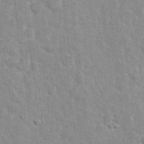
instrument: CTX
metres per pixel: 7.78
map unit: Hto
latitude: 14.2145
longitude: -34.0255
